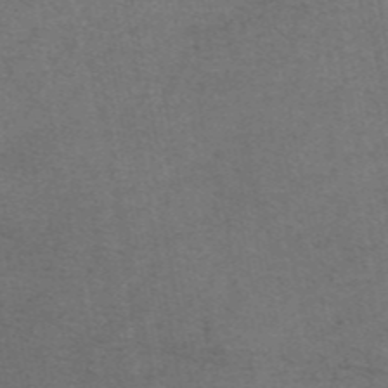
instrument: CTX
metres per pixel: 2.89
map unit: eAb
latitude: 47.5749
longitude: 104.6140
